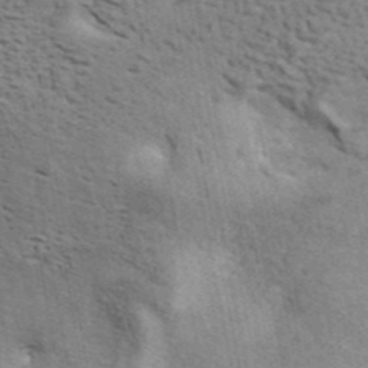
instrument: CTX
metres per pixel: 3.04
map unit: ANa
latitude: 43.4804
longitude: 45.7289
